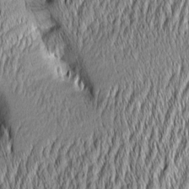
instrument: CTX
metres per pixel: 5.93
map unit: Aa
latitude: 6.2900
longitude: -129.3482
